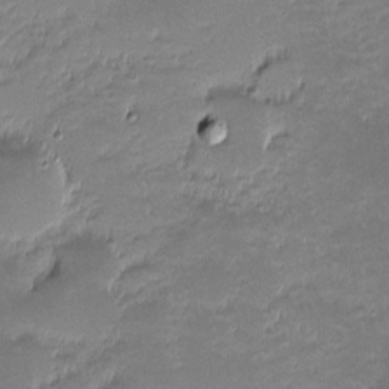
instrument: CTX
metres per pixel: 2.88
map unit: eHh
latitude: -1.7478
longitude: -85.8583
